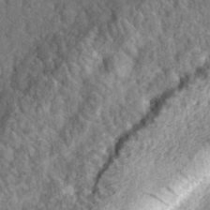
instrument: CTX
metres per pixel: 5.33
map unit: eHh
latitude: 35.5371
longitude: -79.9150
